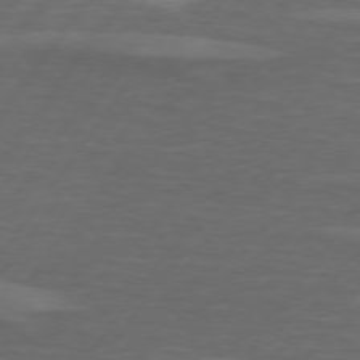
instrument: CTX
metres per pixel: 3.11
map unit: lApd
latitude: 74.6868
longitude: -79.1403
